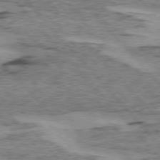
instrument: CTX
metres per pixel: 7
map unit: lApd
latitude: 75.2348
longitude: -78.0822
